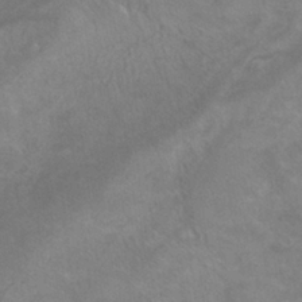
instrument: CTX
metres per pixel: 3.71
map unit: ANa
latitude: -37.3698
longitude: 95.7477
